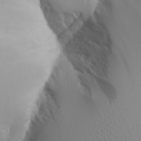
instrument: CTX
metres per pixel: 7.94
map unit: Aa
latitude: 26.2712
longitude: -132.9703
